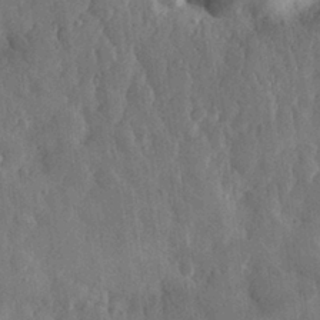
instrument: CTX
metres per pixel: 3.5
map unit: eHh
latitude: 30.5546
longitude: -79.2915
